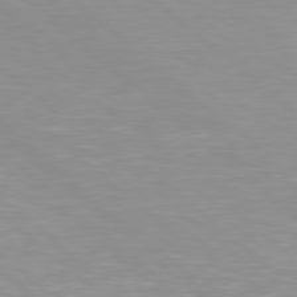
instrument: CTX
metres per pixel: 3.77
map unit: Hpe
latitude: 78.7435
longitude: -122.9325
